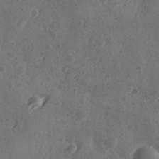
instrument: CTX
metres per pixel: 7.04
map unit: Ave
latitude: -9.2187
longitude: -118.5923
